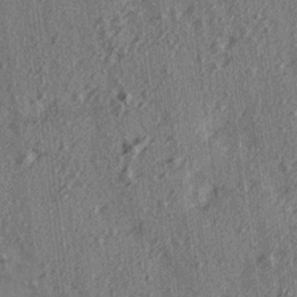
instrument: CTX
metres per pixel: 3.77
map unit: Ave
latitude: 15.1215
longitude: -105.2348
